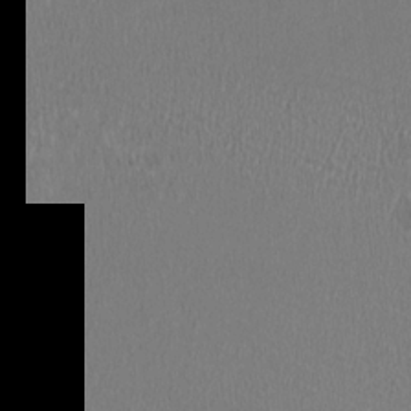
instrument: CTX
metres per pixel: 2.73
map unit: HNhu
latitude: -3.1998
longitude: -1.1781
